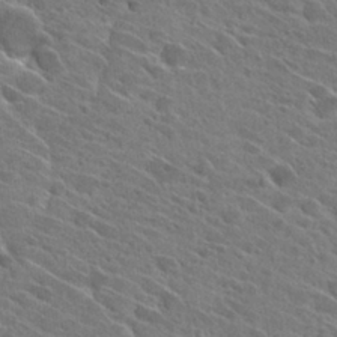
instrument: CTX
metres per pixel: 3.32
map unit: Hto
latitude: 27.2348
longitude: -42.7435
